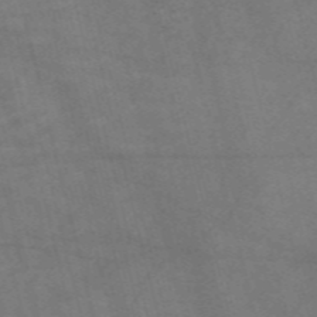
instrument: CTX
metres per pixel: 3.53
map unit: Nve
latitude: -57.3887
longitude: 51.3132
